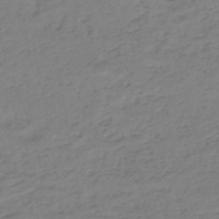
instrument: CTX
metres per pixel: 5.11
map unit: HNhu
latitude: -46.6140
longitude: 30.2361
